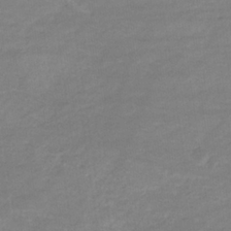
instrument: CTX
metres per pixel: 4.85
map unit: eHb
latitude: -32.4629
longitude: 68.1983
